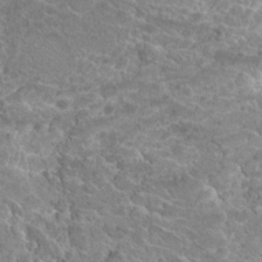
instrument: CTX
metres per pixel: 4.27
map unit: Hto
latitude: 23.8205
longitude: -44.3656
